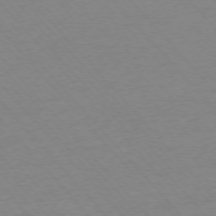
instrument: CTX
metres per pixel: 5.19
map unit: Ap
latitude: -76.3306
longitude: -93.3292
